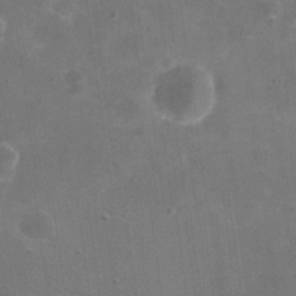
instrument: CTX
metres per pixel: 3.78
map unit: eHh
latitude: 20.6680
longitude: -66.6868
